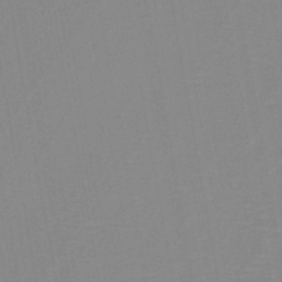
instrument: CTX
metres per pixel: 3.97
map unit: lHb
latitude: -40.8975
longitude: 52.8785
